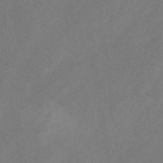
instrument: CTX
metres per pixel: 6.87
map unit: HNb
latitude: -31.0864
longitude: 62.9919
